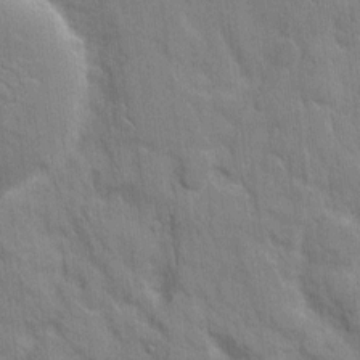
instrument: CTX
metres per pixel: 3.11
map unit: eHh
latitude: 8.1767
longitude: -67.0269
